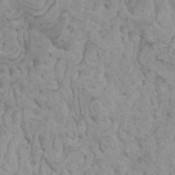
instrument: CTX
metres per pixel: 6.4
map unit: HNhu
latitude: 6.1578
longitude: -1.7827
